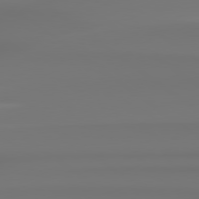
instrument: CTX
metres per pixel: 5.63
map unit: Hpe
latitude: 78.8758
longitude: -136.7435
